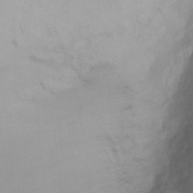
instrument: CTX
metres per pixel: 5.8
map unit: Ht
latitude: -6.7274
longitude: -29.2726
